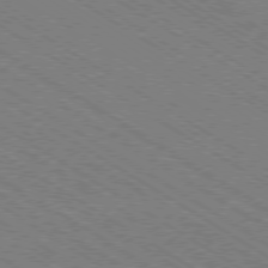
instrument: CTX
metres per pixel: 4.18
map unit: Ap
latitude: -79.3887
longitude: -79.0837
